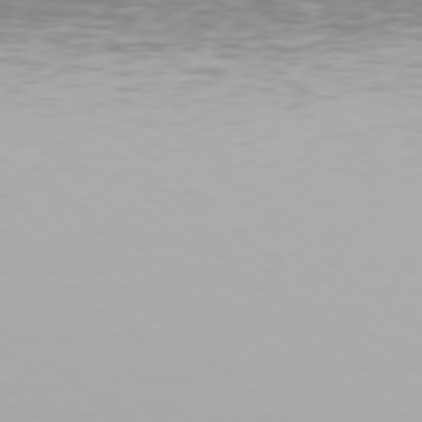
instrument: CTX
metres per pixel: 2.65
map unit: Hpe
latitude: 78.1200
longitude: -135.4237
